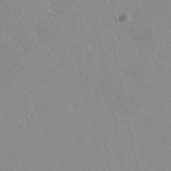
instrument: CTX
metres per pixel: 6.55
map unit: eAb
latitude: 49.0458
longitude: 106.7086
